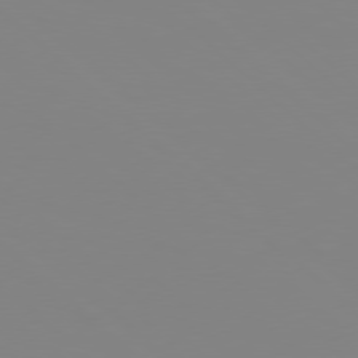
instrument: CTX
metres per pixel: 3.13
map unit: Hpe
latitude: 77.6127
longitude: -133.0836
